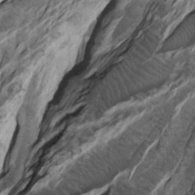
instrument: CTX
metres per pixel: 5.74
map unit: Htu
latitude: -7.7288
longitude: -65.4048
